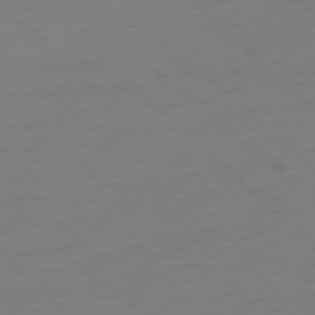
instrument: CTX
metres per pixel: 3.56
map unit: Ap
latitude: -78.0850
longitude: -70.5735
